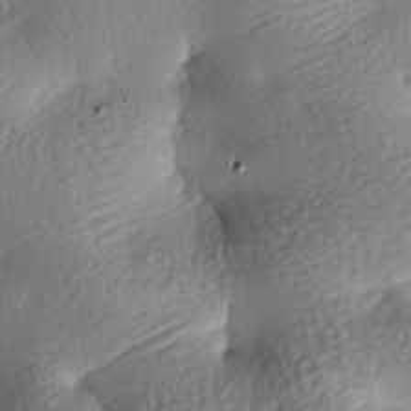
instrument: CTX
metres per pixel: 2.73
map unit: lAa
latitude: -8.3306
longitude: -126.6302
